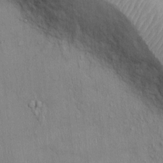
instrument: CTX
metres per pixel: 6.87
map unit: Ht
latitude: -2.6896
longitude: -14.7247
